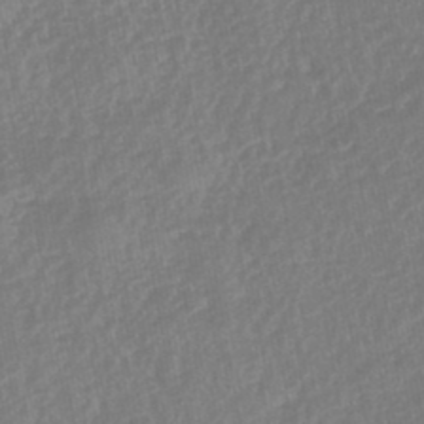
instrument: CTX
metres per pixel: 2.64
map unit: eHb
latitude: -46.1983
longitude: 83.9367
